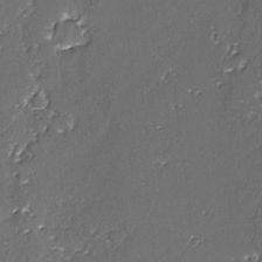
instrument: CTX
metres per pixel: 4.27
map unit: lAvf
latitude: -2.9541
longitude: -106.3656
